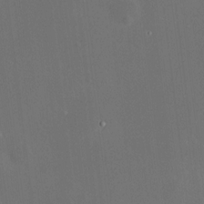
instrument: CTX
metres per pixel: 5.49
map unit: HNhu
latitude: 5.9717
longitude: 13.2187
